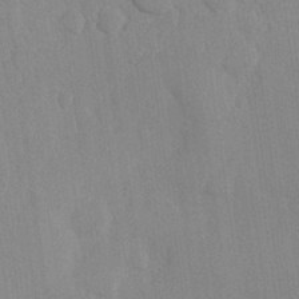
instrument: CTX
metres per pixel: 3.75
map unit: Hve
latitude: 26.3656
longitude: 150.9164
